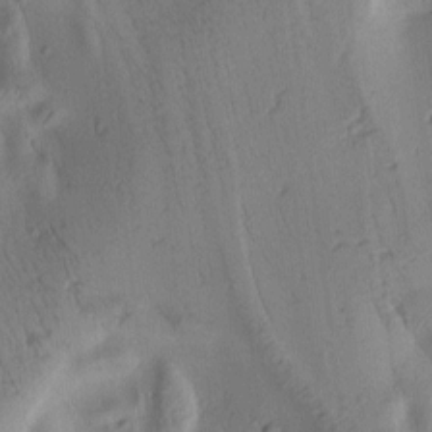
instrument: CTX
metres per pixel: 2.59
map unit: Htu
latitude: 2.4601
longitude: 178.3873
